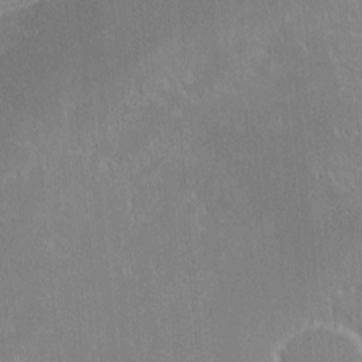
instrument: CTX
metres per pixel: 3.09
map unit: eHh
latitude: -2.5762
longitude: -85.4427
